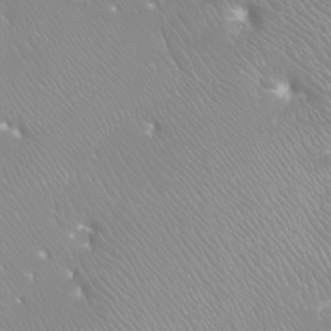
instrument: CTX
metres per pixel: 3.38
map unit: Nhu
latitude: -9.3132
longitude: -70.5923
